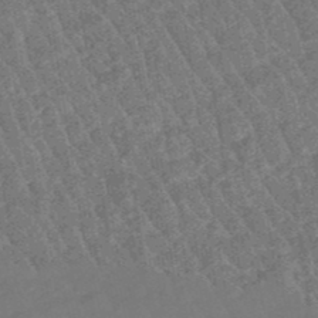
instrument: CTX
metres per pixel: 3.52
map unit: eHb
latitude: -48.7086
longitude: 85.6155
